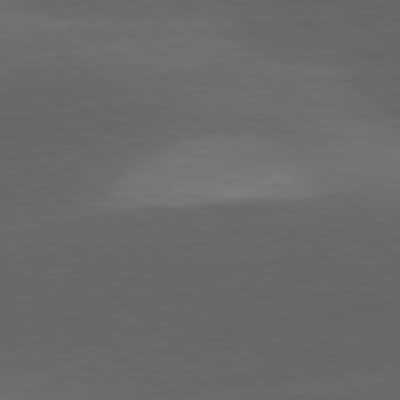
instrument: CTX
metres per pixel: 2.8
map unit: lApd
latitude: 78.4034
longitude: -52.5357
